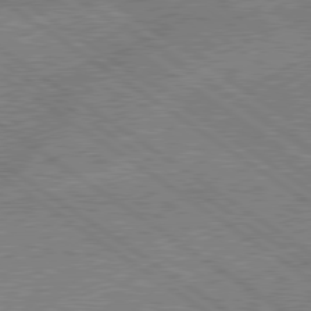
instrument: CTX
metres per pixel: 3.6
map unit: lApd
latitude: 79.0459
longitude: -145.8205
